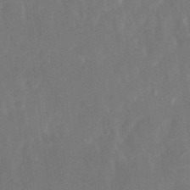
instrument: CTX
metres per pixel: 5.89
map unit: Nhu
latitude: -28.9920
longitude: -69.8961
